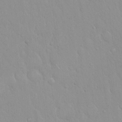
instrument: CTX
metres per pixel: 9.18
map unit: Hto
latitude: 17.0836
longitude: -57.9717
